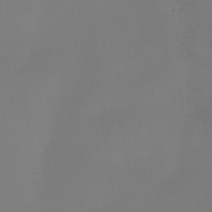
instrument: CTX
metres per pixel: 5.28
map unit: eHh
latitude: -23.5399
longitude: 14.9920
